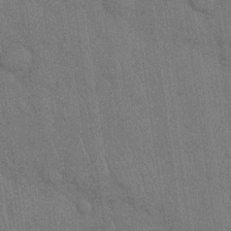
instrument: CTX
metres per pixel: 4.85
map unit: Nhu
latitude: 27.6316
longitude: -68.1200
